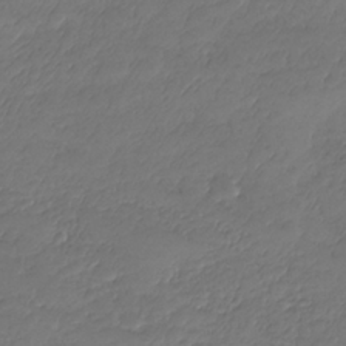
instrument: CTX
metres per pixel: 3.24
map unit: HNhu
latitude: -36.9541
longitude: 33.6155
